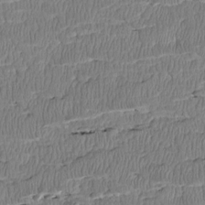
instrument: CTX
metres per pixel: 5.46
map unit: Htu
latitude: 3.1592
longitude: 149.3510
